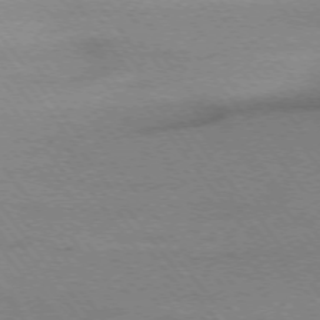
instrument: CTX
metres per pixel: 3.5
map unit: Ap
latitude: -75.1432
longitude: -82.5167
